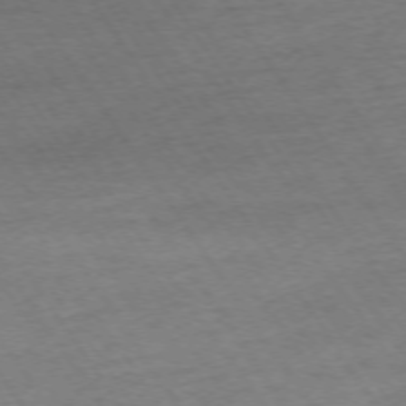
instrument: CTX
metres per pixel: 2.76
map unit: Ap
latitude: -74.0283
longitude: -84.1011
